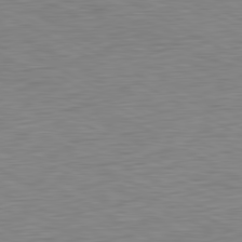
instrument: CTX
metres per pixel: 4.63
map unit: Ap
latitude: -81.4455
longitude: -78.5357
